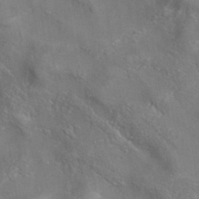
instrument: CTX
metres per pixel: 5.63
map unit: eAb
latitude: 35.0269
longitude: 111.4454
